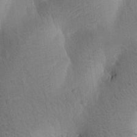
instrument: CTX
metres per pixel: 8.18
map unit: Htu
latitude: -0.4818
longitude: 172.7274
